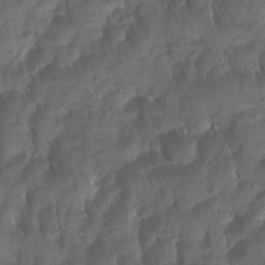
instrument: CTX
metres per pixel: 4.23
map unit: Ave
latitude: -11.1620
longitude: -119.6505
